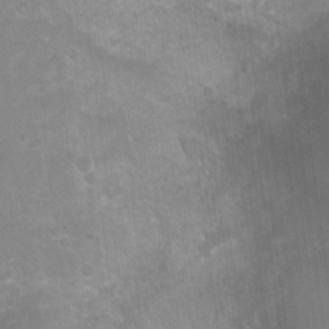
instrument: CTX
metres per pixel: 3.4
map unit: Nhu
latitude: 5.8205
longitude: -17.9150
